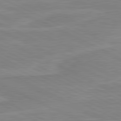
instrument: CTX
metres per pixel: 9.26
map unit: lApd
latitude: 80.9892
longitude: 169.6532
